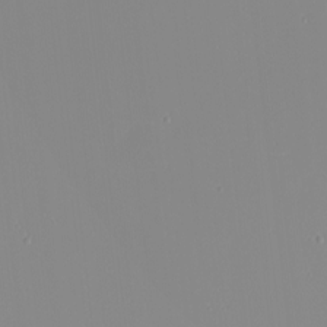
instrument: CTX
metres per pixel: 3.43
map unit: eHh
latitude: -4.1416
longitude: -83.1214
